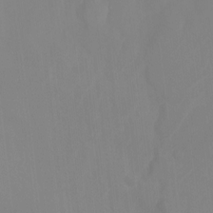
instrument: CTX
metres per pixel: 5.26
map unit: Ht
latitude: -15.0298
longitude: -56.5923
